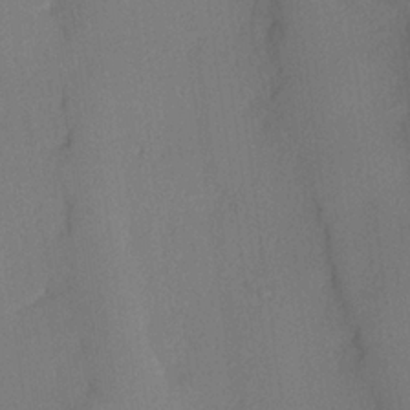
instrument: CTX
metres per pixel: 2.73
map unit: lHvf
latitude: 23.2348
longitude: 140.7463
